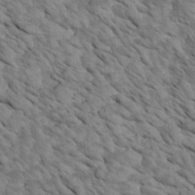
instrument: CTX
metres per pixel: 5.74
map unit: Htu
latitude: 2.1200
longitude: 143.5588
